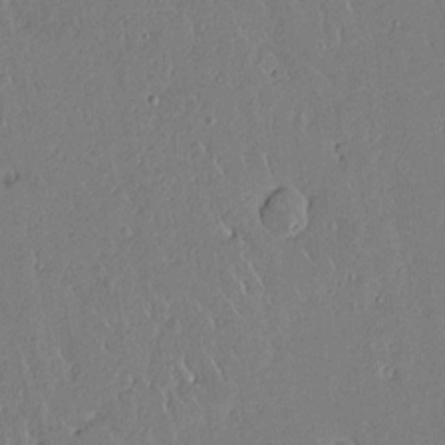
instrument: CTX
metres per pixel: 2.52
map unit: Aa
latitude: 12.7058
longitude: -127.0837
